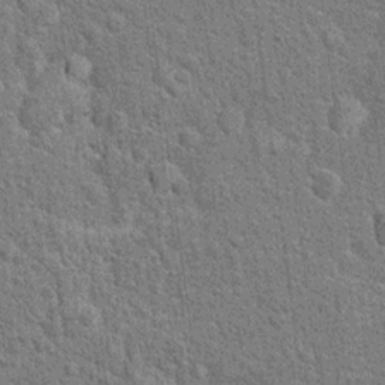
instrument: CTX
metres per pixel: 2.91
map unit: Hto
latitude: 15.9339
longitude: -41.0458
